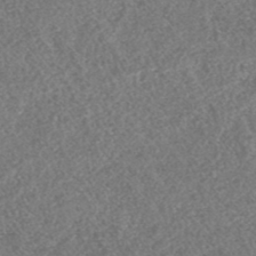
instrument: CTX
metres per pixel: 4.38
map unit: HNhu
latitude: -46.5196
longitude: 29.3132
